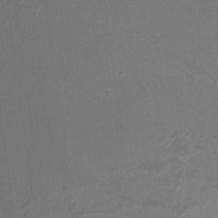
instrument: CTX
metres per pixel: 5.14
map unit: Nhu
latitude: -14.6708
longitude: -54.9703
